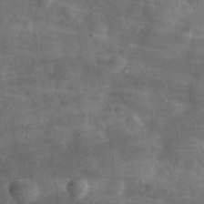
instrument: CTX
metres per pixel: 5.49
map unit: eHh
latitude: 31.4805
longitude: -72.2523
